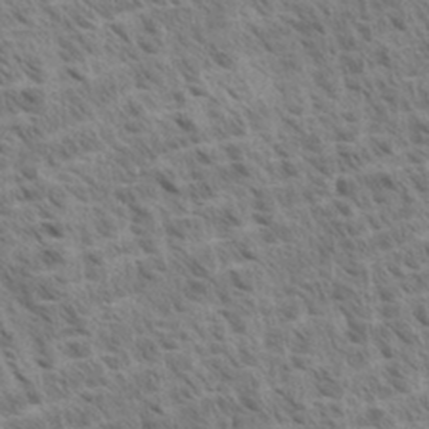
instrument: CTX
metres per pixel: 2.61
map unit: Aa
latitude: 33.2348
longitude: -140.8380
